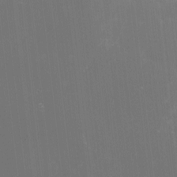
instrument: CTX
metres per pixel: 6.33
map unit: lHvf
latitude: -13.9745
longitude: -100.9514
